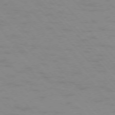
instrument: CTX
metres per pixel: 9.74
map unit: Ap
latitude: -76.5952
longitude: -61.3859
